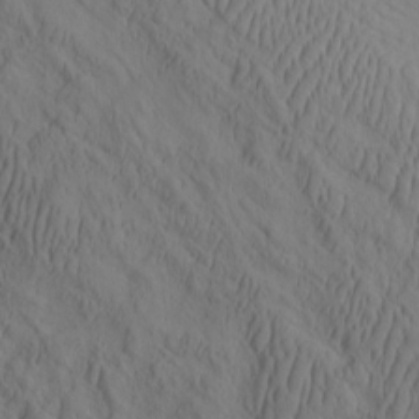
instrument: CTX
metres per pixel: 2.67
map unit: eHh
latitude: -1.5022
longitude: 15.8990
